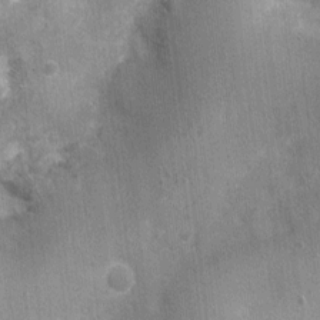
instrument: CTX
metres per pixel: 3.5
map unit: Ht
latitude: 0.1011
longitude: -17.3481
